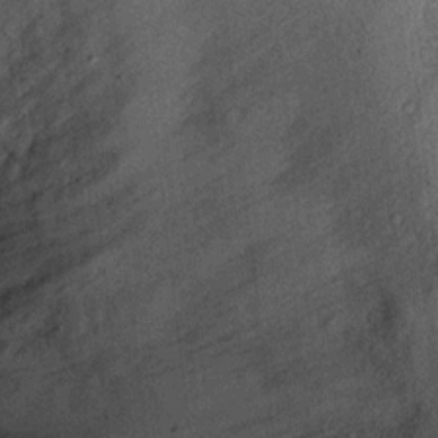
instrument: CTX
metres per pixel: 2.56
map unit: Ht
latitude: 10.8569
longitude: -39.7261
